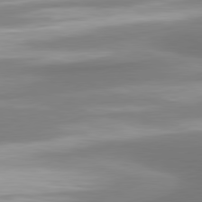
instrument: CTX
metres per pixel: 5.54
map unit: lApd
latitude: 80.3467
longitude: 178.2361
